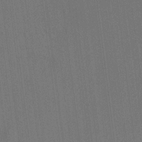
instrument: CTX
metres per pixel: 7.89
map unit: HNhu
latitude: 8.8380
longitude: 15.8801
